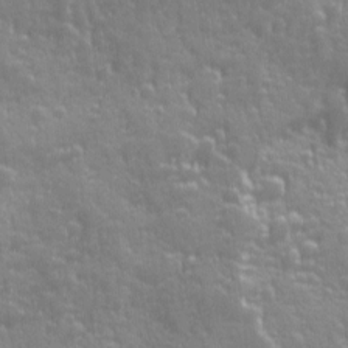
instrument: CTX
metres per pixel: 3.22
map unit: Ave
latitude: 12.7624
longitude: -104.1011
